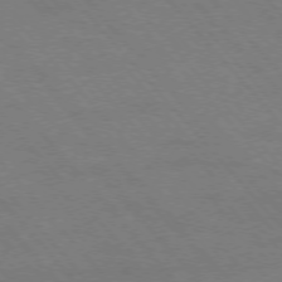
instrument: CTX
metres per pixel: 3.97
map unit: Hpe
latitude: -76.4818
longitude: -13.1970
